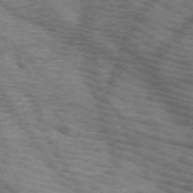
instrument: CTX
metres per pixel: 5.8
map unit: HNb
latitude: -49.6722
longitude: -46.4601
